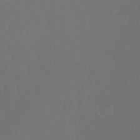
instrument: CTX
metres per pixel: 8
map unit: Htu
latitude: -6.8219
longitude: -66.8380
